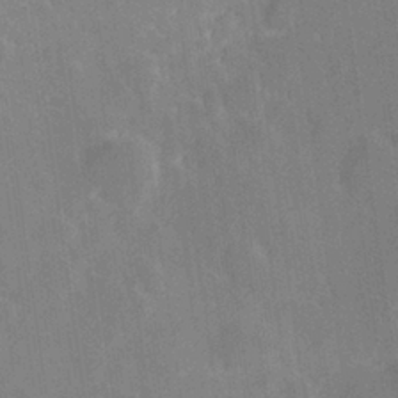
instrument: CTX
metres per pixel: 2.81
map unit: Hve
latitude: 27.4049
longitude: 145.0864
